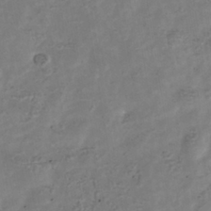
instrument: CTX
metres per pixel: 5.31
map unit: Nhu
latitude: -39.5777
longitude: -81.0080
